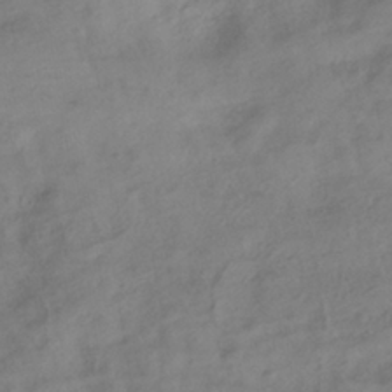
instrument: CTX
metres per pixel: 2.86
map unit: ANa
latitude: -38.5196
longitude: 96.8975
